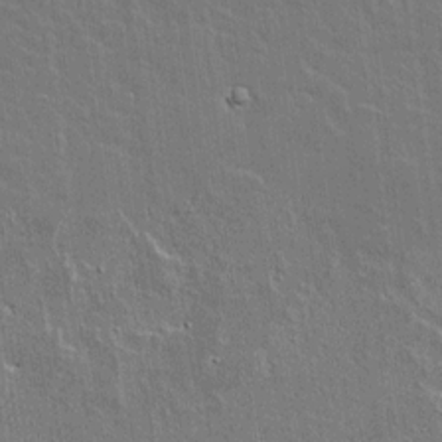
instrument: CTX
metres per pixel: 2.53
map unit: lAvf
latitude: 15.4427
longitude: -128.1956
